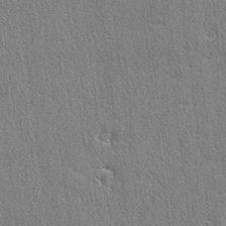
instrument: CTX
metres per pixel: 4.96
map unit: lAvf
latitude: -5.5021
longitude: -109.6127
